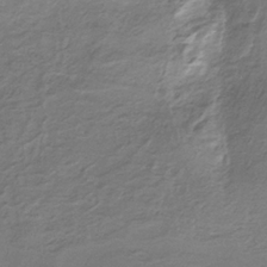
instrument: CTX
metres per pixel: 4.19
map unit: HNb
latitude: -34.0472
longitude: 58.3873
